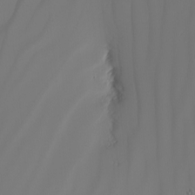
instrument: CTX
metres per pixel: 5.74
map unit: Nhu
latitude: -5.7288
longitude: -92.0633
